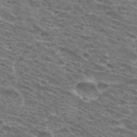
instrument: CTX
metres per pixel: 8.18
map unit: Hto
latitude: 31.8962
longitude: -41.9150
